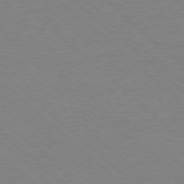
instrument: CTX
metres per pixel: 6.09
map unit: Ap
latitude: -78.2928
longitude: -85.0648
